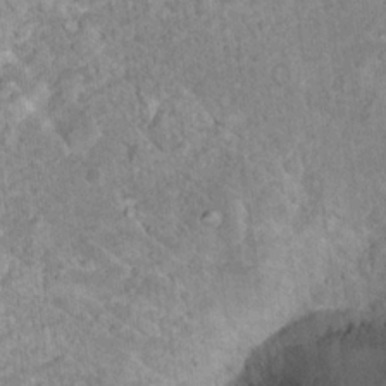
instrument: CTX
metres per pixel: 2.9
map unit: Nhu
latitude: 17.2159
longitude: -31.4994
